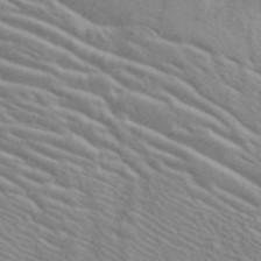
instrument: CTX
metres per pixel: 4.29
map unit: ANa
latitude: 42.9325
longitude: 53.9556
